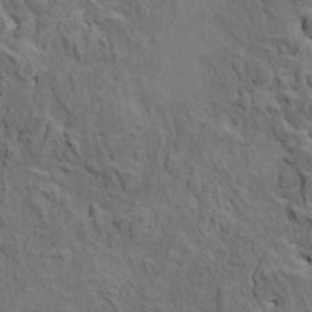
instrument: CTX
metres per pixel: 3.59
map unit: HNhu
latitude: 6.8569
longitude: -0.4223
